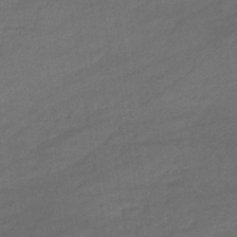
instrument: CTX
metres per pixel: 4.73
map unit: lHb
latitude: -38.6519
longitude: 69.0486
